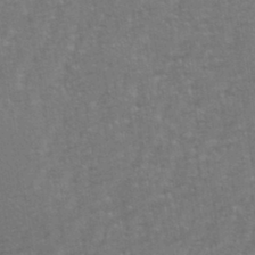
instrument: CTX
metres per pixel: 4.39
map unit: eHh
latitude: 34.7246
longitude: -133.3482
